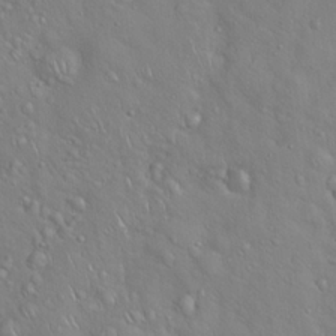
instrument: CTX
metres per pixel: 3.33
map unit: Hto
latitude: 19.0647
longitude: -53.7072
